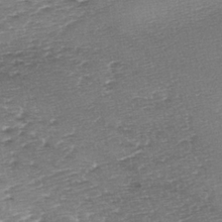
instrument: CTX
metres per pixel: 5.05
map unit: lAa
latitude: -2.6329
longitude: -128.5923
